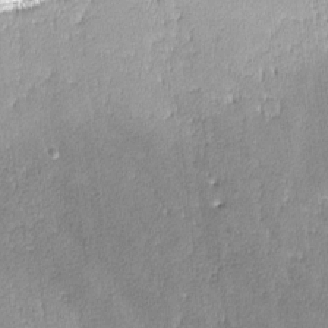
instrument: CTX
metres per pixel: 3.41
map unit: lAvf
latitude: -8.3495
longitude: -112.5735
